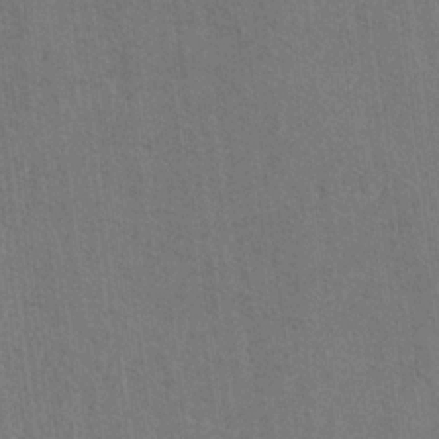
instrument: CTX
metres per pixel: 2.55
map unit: lAvf
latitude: -5.7477
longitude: -114.4223
